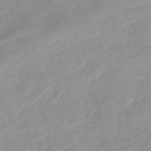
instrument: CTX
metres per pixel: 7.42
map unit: eHb
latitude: -44.1606
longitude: 84.7463
